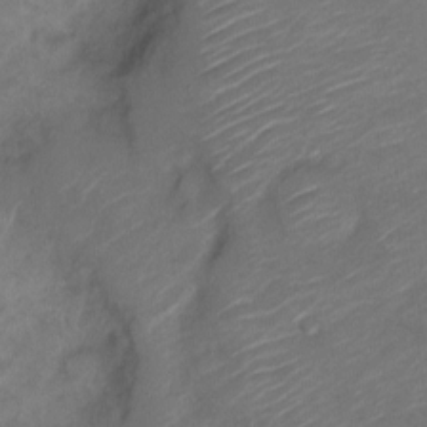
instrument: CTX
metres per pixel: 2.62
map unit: Nve
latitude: -17.8990
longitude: 107.6155
